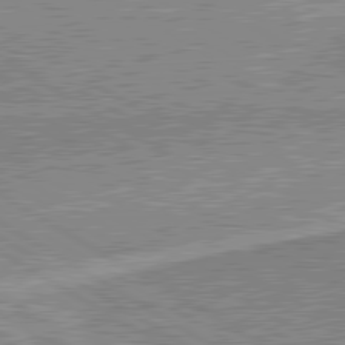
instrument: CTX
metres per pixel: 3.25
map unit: lApd
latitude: 80.6490
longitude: 143.6910
